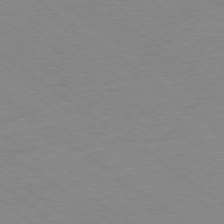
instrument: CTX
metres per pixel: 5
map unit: Hpe
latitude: -78.8219
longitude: -14.1767
